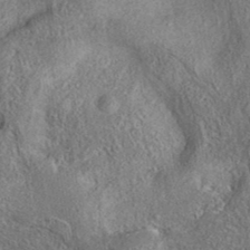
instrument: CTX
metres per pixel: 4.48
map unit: eAb
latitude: 37.1781
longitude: 112.1606
